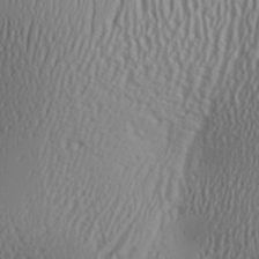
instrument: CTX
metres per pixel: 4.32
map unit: Aa
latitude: 27.2537
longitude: -136.0633
